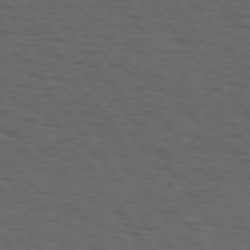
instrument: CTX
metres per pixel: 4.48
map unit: Hpe
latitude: 74.8380
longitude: -132.9703
